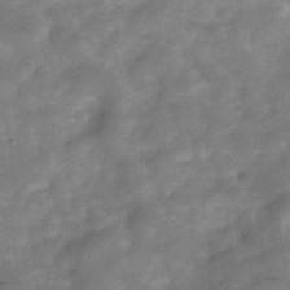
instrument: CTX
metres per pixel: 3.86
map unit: Hve
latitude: -32.0094
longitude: 89.3509
